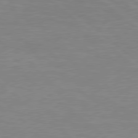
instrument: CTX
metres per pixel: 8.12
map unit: Hpe
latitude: 78.8947
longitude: -125.4237
